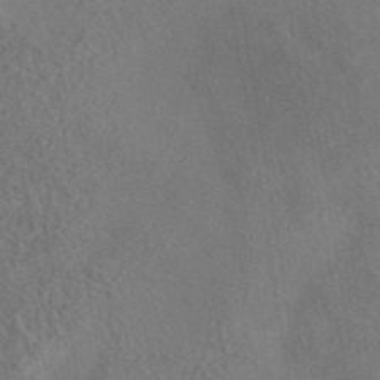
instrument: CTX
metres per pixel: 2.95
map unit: eAb
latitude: 42.8002
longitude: 110.9919
